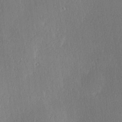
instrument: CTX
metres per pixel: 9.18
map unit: Hve
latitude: 18.2522
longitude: 149.8423
